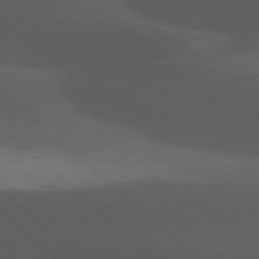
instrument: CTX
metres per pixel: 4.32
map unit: lApd
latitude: 77.8961
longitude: -54.2900
